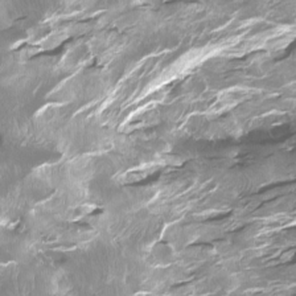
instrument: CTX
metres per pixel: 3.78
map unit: Hto
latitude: -7.4832
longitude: -47.1592
